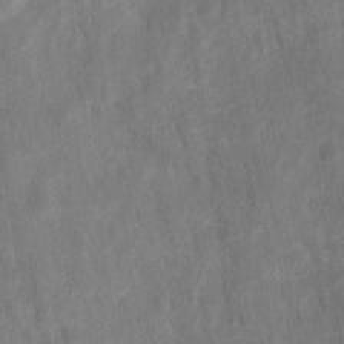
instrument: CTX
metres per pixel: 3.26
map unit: HNhu
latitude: -28.0472
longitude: 73.1809
